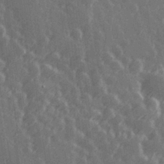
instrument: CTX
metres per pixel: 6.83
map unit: Hve
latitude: 27.0648
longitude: 146.6707
